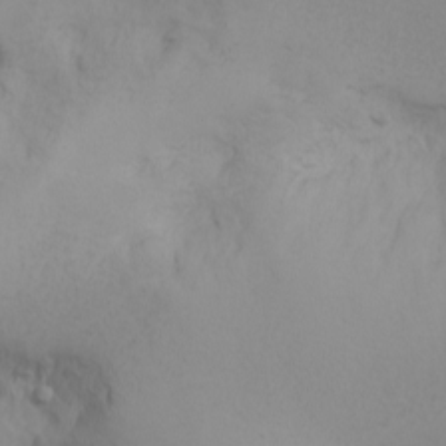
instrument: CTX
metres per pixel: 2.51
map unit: Nhu
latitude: -4.7841
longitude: -79.2348
